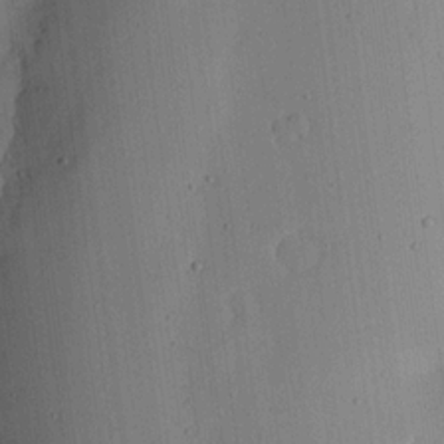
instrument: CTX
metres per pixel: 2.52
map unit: lHvf
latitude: 19.8772
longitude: -115.2536
